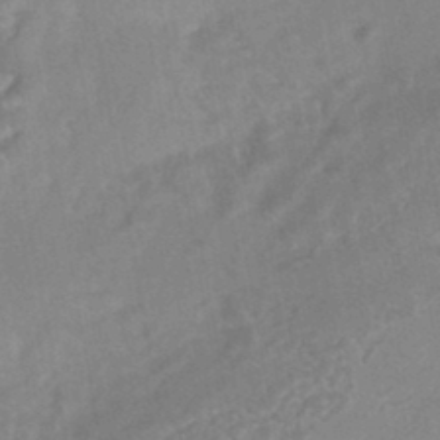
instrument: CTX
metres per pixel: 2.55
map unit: HNhu
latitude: -45.5588
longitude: 92.2550
